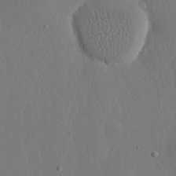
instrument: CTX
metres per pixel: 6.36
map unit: eHh
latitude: 16.9514
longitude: -70.0633
